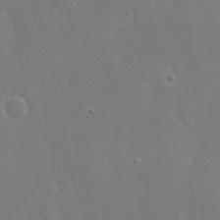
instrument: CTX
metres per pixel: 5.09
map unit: eHh
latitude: 16.8191
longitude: -71.5560
